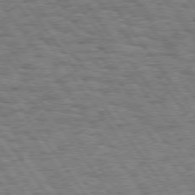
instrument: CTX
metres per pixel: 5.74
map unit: Hpe
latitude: 74.6491
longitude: -139.1970
